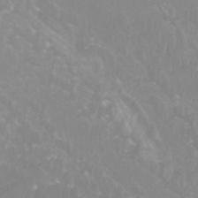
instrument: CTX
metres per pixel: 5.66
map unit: Htu
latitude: -9.3887
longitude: -75.4049
